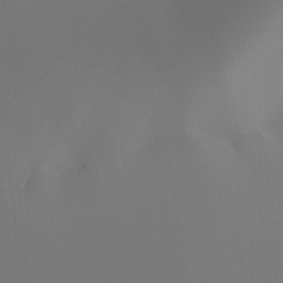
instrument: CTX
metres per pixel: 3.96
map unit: Ht
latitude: -4.5196
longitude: -60.9513
